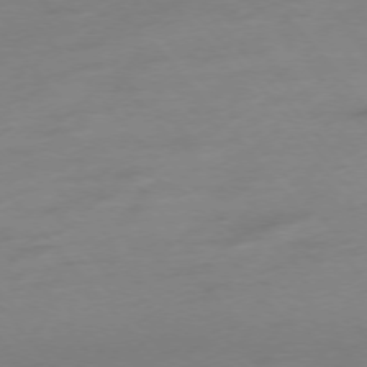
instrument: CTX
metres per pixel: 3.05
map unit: Hpe
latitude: -75.7289
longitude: -14.8569
